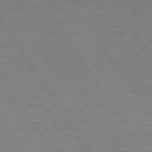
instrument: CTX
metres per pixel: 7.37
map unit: Hpe
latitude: 73.8395
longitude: -140.4034
